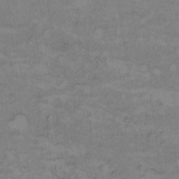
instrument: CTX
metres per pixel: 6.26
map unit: Hto
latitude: 7.3860
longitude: -60.7624
